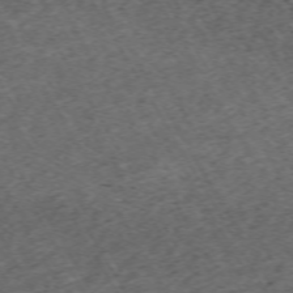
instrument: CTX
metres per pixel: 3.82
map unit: Hpe
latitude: -70.7274
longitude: 17.1243
